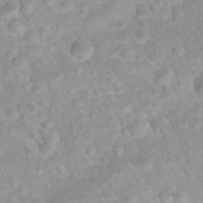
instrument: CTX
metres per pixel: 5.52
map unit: Nhu
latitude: 26.9325
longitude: -62.6113
